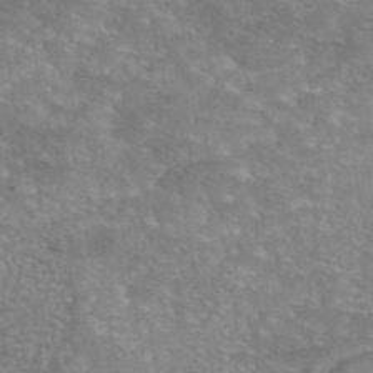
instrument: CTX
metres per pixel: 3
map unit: eAb
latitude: 45.8016
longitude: 102.6519
